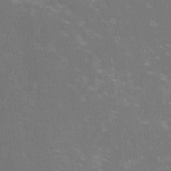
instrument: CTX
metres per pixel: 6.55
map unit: lHvf
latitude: -14.1606
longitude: -100.8569
